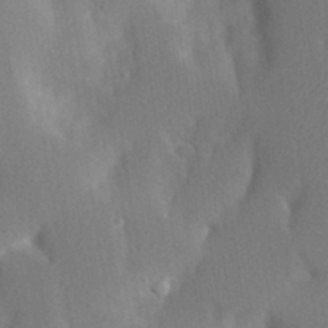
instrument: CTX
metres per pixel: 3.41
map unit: Aa
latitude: 29.6127
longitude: -145.6883
